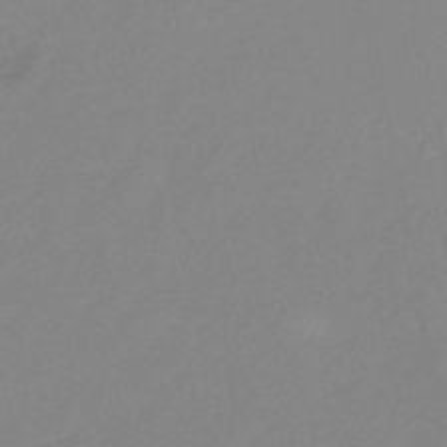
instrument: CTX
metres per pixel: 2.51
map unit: eHb
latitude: -45.2376
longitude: 85.2376
